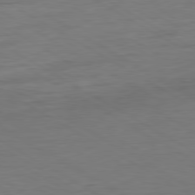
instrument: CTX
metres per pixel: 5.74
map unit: Ap
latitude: -81.1053
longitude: -79.0648
